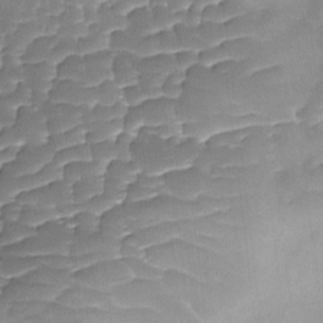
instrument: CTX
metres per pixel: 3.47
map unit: Ave
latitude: -9.0486
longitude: -122.6490
